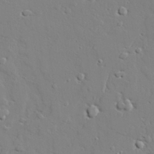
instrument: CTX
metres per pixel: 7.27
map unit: lAvf
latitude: 28.1200
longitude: -108.2144
